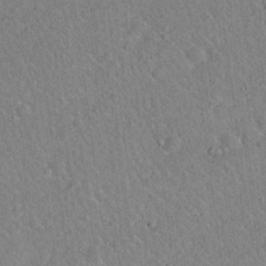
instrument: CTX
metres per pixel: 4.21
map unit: Hto
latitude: 17.9717
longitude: -52.2901
